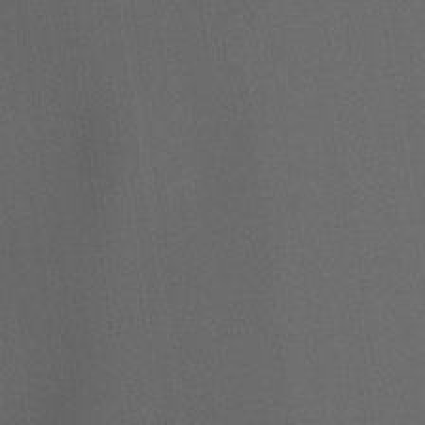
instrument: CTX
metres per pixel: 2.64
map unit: Ht
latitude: -14.3307
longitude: -57.8583
